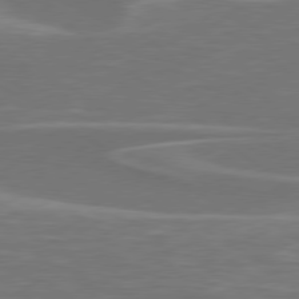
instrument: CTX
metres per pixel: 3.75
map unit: Hpe
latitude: 78.4034
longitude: -126.4601
